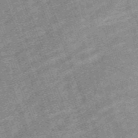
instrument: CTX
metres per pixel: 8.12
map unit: HNb
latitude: -54.0472
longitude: -48.0255
